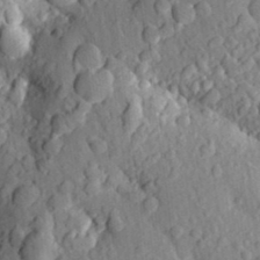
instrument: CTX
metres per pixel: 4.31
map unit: Aa
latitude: 25.4615
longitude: -150.1955
